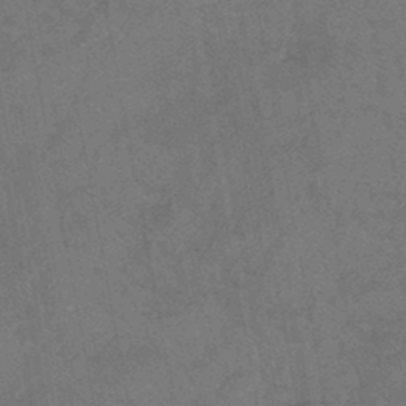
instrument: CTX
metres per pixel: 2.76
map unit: HNb
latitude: -45.0298
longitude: -37.4427
